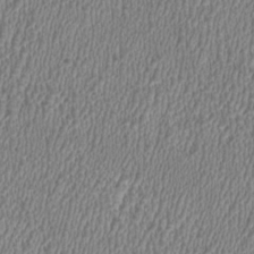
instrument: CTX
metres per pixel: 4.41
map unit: HNhu
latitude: 0.4790
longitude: -0.6112
